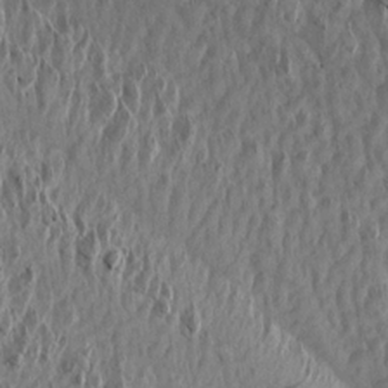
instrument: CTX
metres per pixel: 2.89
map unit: Aa
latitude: 14.2523
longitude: -142.0444
